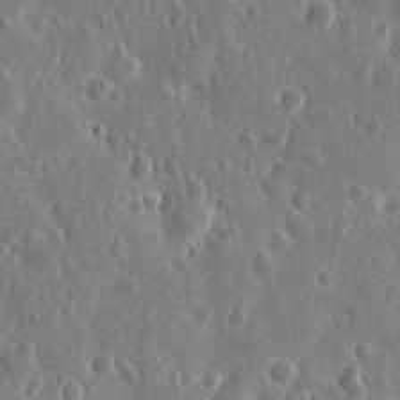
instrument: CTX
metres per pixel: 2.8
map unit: eHh
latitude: 11.3482
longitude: -73.1781
